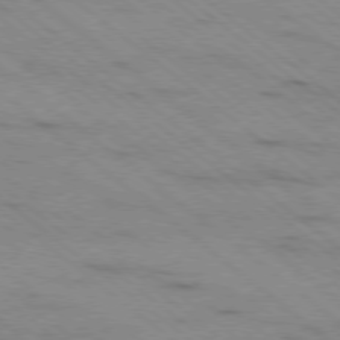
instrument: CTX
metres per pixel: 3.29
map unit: Ap
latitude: -79.1809
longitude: -100.9703
